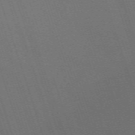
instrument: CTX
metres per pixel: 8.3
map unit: eHh
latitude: -63.6155
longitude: 51.2943
